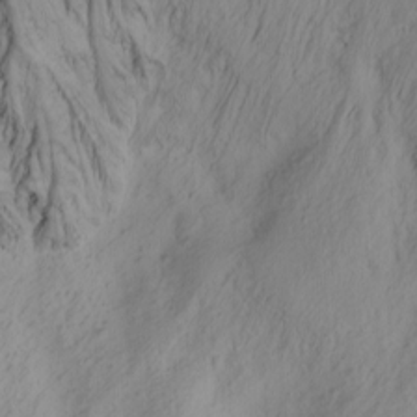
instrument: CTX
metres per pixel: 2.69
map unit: Nhu
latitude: -1.5211
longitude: -74.4979
